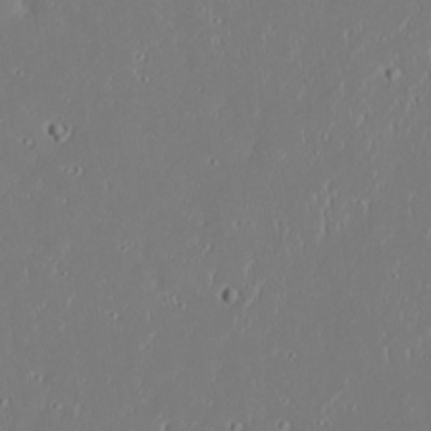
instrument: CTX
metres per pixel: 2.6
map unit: eHh
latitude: 20.3845
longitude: -72.5735
